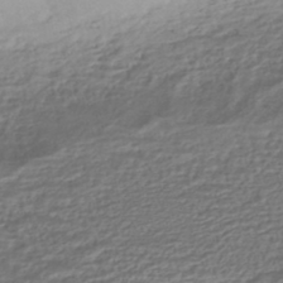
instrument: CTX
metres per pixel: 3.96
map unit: HNhu
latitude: -45.2376
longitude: 97.0676
